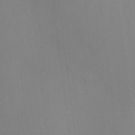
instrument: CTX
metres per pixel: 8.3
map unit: HNhu
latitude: 12.7435
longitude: 11.8800
